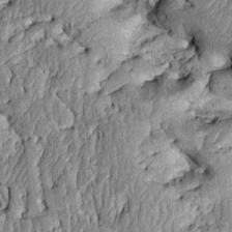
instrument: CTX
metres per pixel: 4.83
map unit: Htu
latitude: -1.7856
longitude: 148.7464
